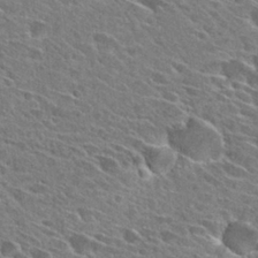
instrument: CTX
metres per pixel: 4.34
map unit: Hto
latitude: 28.2900
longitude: -43.1592
